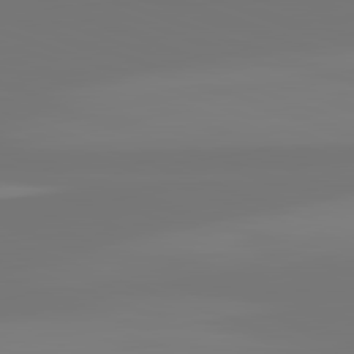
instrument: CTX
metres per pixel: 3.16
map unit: lApd
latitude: 82.5167
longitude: 154.1228
